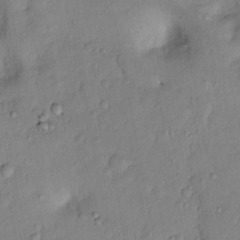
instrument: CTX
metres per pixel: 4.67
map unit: Nhu
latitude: 6.4790
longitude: -24.6301
